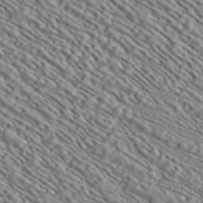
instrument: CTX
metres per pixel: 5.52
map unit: ANa
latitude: 39.9528
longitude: 30.8786
